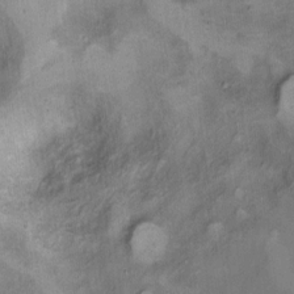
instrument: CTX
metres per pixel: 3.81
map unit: Ht
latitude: 4.9892
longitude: -37.3860
